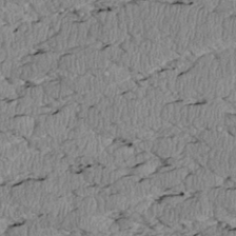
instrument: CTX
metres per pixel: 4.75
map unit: Htu
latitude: 3.3859
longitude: 150.0283
